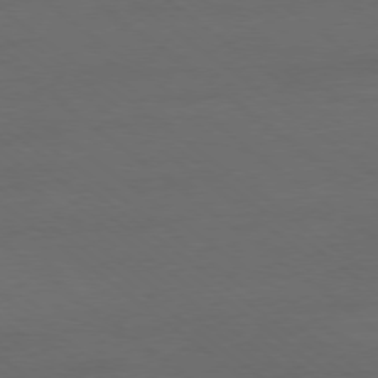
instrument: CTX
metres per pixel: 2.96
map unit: Ap
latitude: -78.9730
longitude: -56.1388
